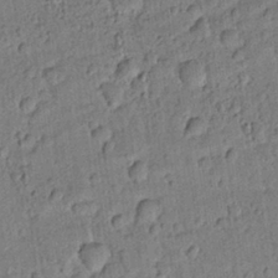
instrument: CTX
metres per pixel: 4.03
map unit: lAvf
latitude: 8.5357
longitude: 165.2187
